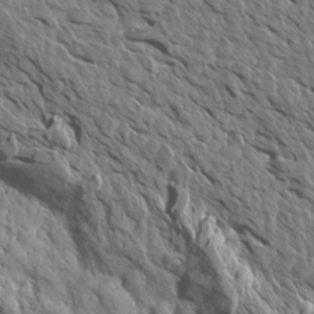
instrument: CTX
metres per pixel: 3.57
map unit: Aa
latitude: 13.8961
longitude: -141.6316
